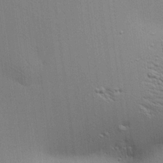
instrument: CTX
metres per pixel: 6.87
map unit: Aa
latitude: 18.3278
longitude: -141.4615
